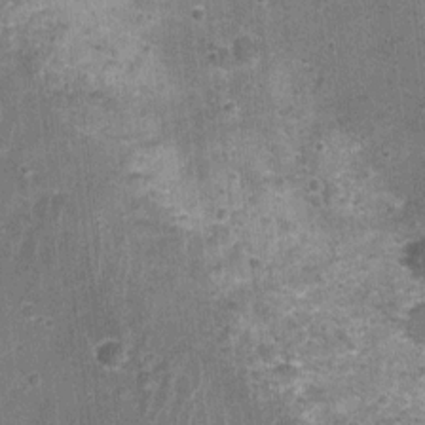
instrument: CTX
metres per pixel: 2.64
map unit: Nhu
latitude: 1.7071
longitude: -17.4615
